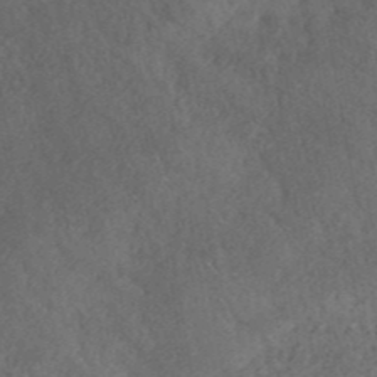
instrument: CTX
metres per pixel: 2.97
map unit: ANa
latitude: 42.2712
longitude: 51.8800
